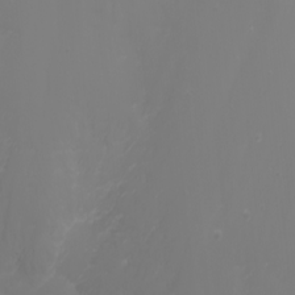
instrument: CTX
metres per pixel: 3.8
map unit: Nhu
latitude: -2.0283
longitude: -76.8002
